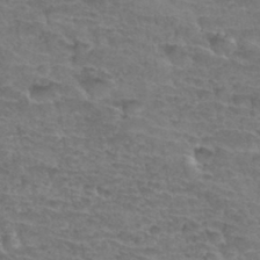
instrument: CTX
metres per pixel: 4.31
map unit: Hto
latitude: 34.2711
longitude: -44.1011
